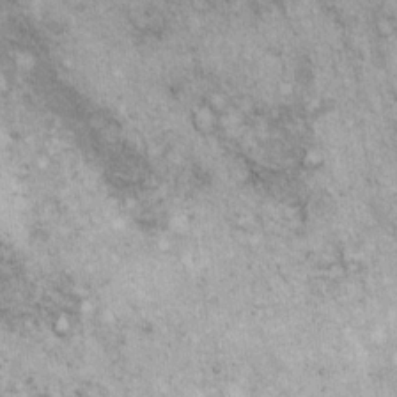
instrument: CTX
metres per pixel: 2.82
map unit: eHh
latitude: 17.2915
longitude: -63.1026
